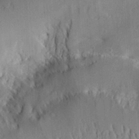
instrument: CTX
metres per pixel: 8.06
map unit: Aa
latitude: 29.7449
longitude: -133.1592
